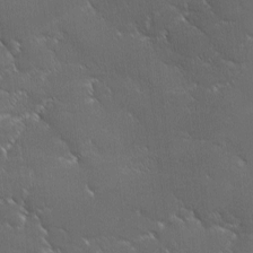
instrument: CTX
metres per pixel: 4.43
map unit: Ave
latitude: 1.6316
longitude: -113.6316
